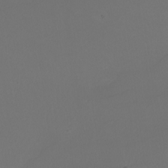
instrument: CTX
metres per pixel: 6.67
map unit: Nhu
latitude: -7.2943
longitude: -95.1781
